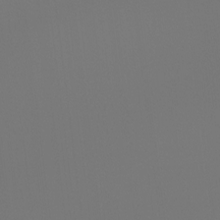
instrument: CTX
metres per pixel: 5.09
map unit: Hto
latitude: -7.8989
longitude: -47.9906
